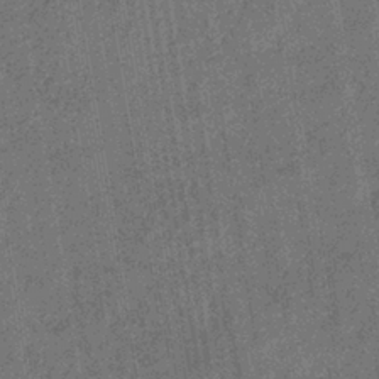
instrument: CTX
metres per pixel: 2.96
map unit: eHb
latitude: -35.3132
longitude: 80.9542
